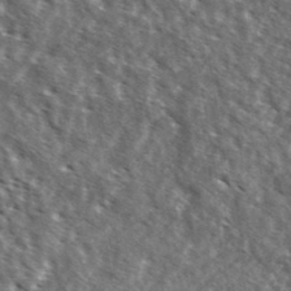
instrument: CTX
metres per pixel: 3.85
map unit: Ave
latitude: 37.8584
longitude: -110.2523
